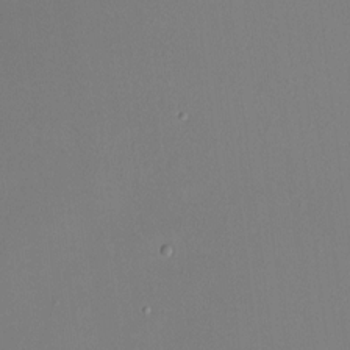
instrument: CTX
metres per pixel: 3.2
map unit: HNhu
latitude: 6.5924
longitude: 8.0094
